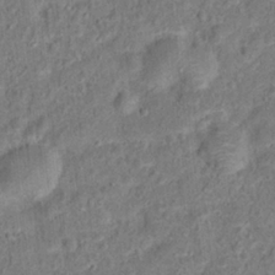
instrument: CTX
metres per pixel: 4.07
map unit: Hto
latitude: 13.8583
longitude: -38.4223
